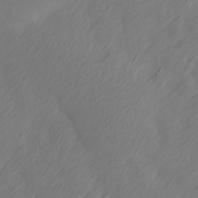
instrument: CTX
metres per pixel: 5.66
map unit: Ave
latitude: 13.9150
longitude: -105.8395
